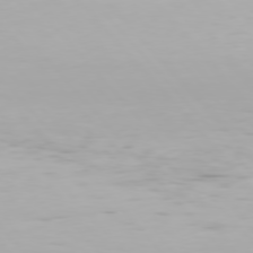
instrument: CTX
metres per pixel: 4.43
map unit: Hpe
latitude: 76.4979
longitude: -135.5371
